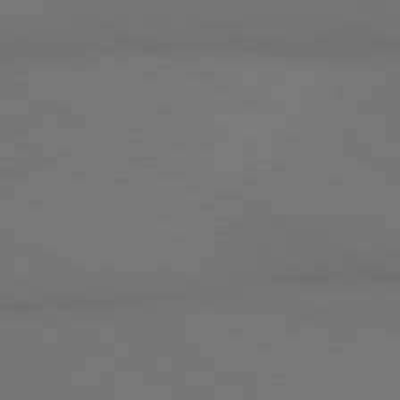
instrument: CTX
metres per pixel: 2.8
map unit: lApd
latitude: 80.9325
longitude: 138.9542
